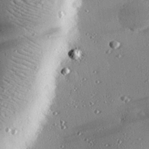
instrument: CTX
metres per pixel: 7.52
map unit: eHh
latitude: 23.7638
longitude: -90.3278
